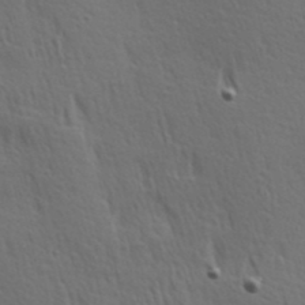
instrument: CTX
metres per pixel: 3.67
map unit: Hve
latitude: 24.5545
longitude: -97.3293
